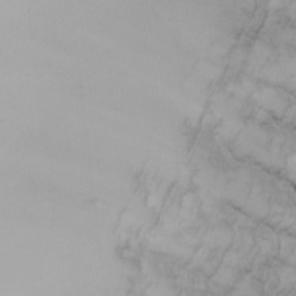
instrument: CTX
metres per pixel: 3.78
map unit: Nhu
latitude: -4.3306
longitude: -91.6316
